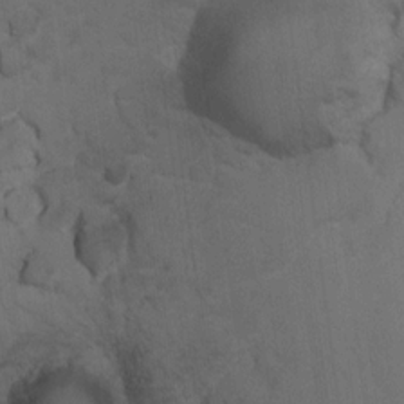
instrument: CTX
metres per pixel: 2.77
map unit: Hto
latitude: 14.8380
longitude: -30.7058
